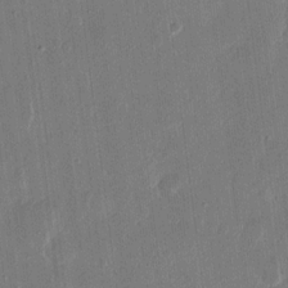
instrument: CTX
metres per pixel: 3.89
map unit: eHh
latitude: 14.6869
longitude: -69.4049
